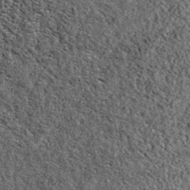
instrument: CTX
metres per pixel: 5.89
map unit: eAb
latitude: 39.2348
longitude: 106.4629
